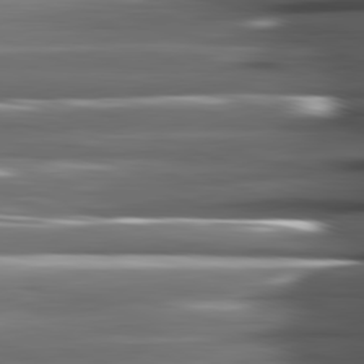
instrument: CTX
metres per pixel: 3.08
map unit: lApd
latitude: 81.8961
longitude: -144.5168
